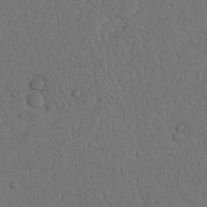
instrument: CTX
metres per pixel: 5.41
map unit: Nhu
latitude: 21.7828
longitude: -74.9514
